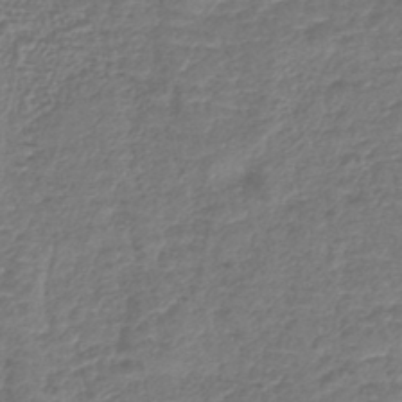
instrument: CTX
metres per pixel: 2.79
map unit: lHb
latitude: -42.8219
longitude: 78.9730
